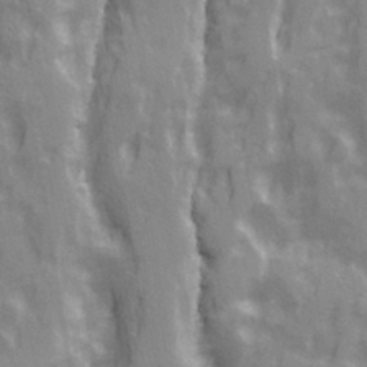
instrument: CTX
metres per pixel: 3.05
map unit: Ave
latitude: 20.6302
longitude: -132.4412
